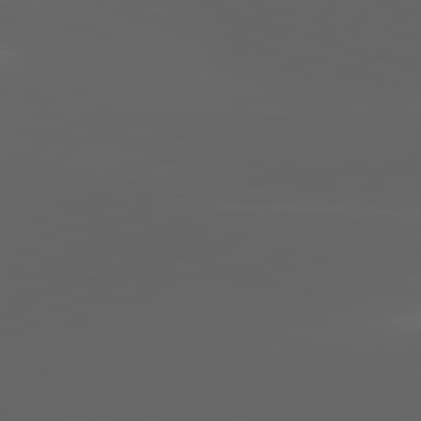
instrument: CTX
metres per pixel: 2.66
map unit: lApd
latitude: 82.8380
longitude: -134.6490
